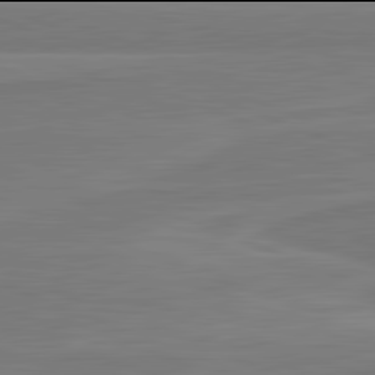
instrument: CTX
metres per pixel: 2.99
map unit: lApd
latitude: 81.9906
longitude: -175.2537
